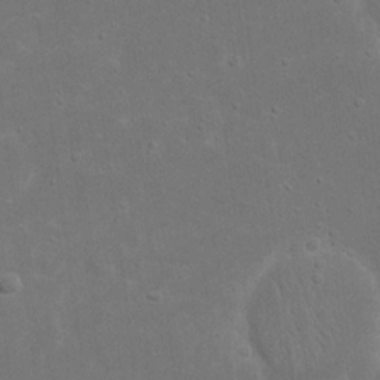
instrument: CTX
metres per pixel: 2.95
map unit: eHh
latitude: 16.8002
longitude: -72.2523
